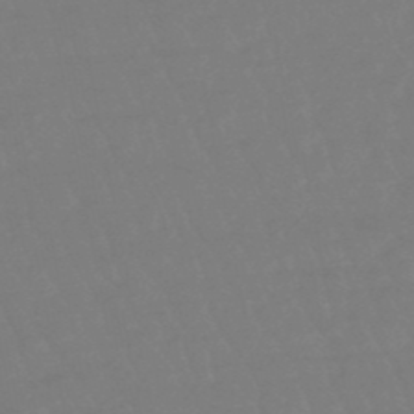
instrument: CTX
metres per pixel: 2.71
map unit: eHb
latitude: -48.6708
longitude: 85.9745
